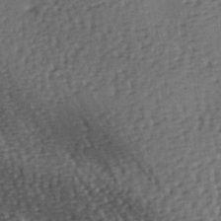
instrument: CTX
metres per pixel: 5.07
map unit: lAa
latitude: -7.6155
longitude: -125.6505
